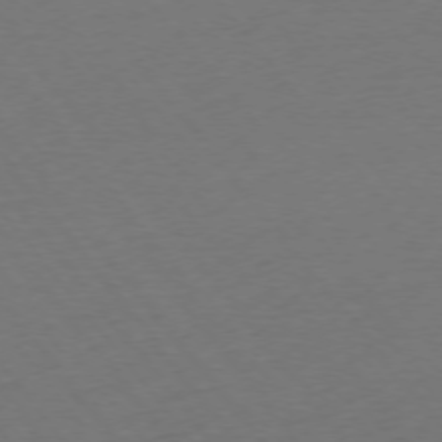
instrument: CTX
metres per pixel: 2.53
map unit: Ap
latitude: -75.4833
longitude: -94.1767
